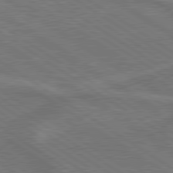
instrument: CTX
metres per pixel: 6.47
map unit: lApd
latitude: 79.8773
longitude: 165.9556
